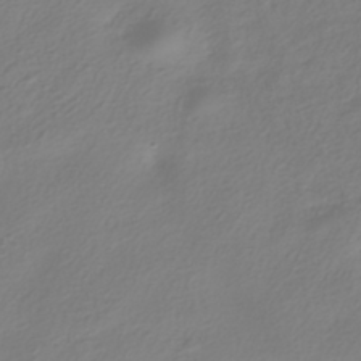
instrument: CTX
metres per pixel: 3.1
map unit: HNhu
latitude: -39.3699
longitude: 100.5006
